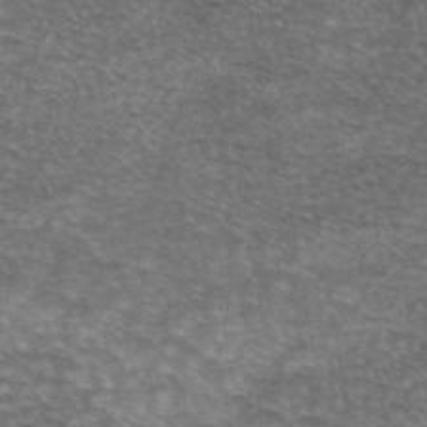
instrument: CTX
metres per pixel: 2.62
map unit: eAb
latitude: 45.4237
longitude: 103.5210
